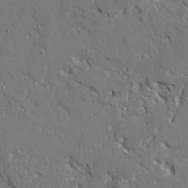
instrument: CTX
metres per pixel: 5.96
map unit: Ave
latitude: 23.0080
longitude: -129.4426
